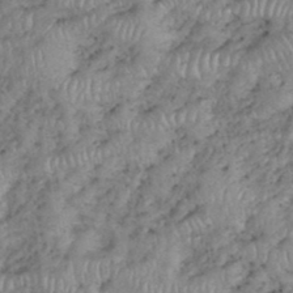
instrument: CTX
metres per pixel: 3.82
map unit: eHh
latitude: 38.4601
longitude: -56.9513
